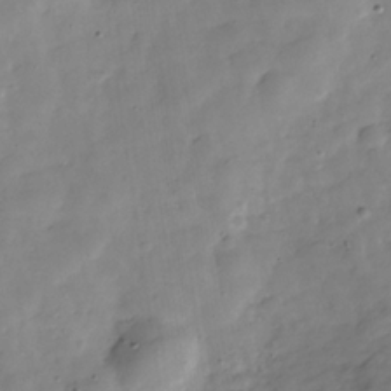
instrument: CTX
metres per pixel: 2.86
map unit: Hve
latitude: -31.0675
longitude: 92.8030
